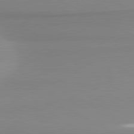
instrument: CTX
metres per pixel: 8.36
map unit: lApd
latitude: 81.0836
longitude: 177.2754
